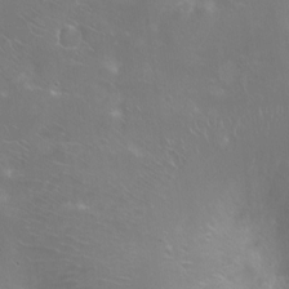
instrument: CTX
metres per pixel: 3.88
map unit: Ht
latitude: -14.6519
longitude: -40.5734
